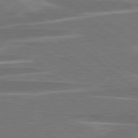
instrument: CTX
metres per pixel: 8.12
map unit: lApd
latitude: 79.2537
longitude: -93.4615
